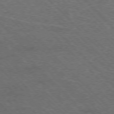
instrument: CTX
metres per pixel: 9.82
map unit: Hpe
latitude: -76.9731
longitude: -11.8206
